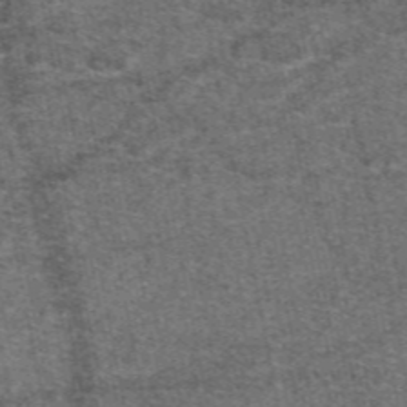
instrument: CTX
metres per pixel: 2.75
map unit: eAb
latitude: 48.3278
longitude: 104.9352
